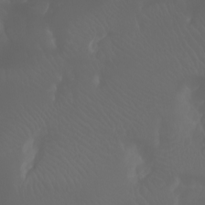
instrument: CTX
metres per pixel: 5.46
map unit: Aa
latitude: -7.4832
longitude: -73.1404
